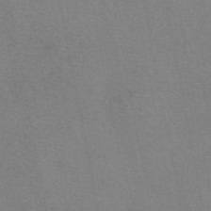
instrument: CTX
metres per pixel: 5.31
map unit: eAb
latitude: 50.3467
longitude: 104.8975
